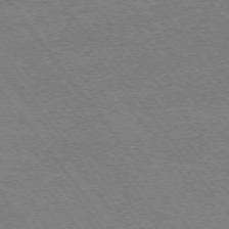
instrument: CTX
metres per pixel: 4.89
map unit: Ap
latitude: -74.8030
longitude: -82.4601
